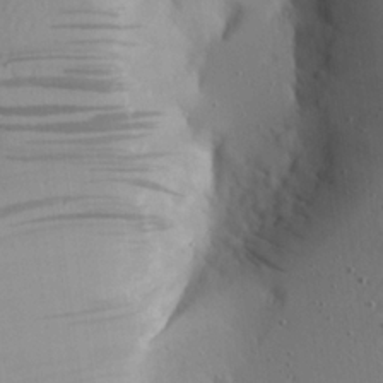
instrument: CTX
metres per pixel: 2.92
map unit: Aa
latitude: 21.0081
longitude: -143.8017
